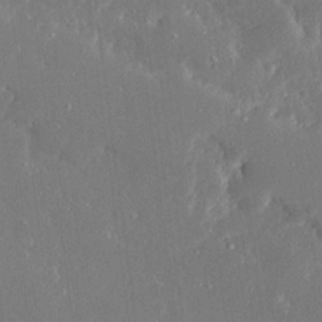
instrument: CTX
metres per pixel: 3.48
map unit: Ave
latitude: 17.0458
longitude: -140.5356
